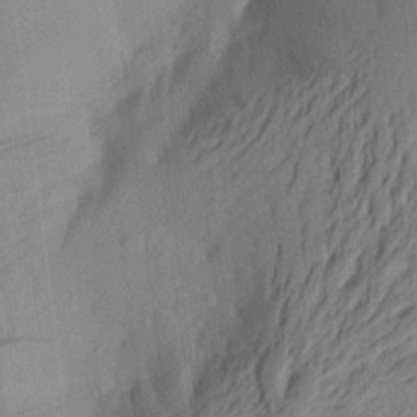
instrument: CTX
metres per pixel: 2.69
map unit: Aa
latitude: 21.3860
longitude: -148.6679
